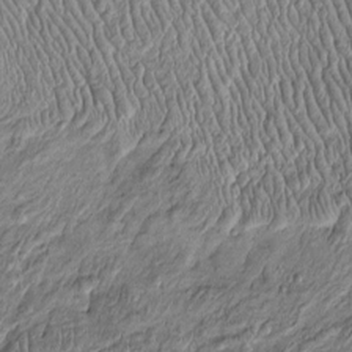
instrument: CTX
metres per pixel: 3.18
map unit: Htu
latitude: -3.1053
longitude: 156.5196
